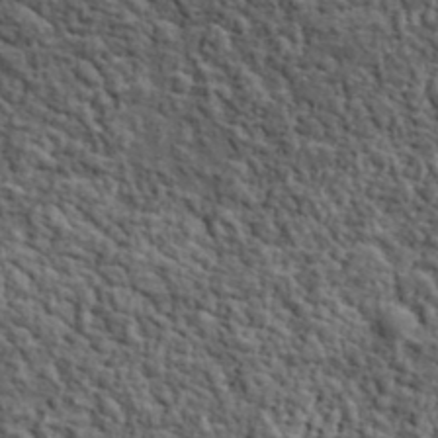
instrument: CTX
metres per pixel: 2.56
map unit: lHvf
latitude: 38.0255
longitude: -90.3845
